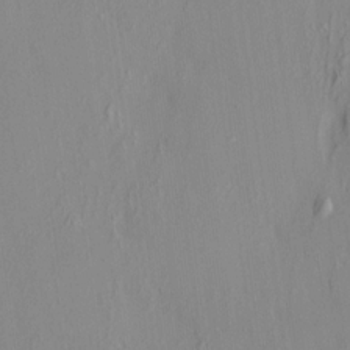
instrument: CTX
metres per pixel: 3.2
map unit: HNhu
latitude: 7.2726
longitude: 12.9542
